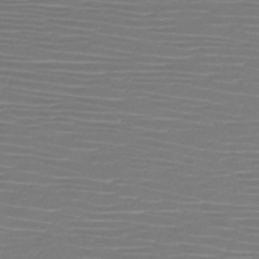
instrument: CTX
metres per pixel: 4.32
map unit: HNb
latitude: -46.6896
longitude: -42.2145
